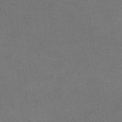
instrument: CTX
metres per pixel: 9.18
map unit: eHh
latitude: 19.2348
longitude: -65.0458
